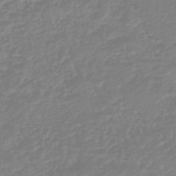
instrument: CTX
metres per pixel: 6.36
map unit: lHb
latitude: -44.4440
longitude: 78.0661
